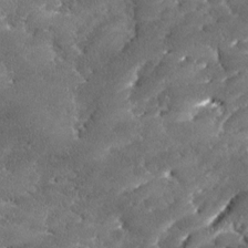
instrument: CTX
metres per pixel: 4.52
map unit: Ave
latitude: 17.7072
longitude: -136.5546
